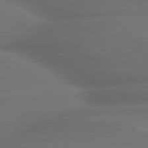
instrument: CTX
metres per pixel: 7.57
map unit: lApd
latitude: 79.7261
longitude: -153.8395
